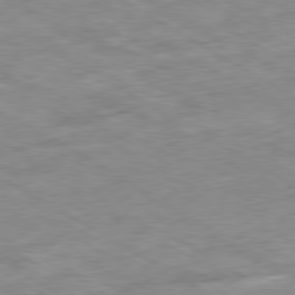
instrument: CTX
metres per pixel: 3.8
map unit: Ap
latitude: -80.1795
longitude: -73.8773
